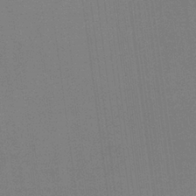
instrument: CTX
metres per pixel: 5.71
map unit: HNb
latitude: -35.3699
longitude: 54.4251
